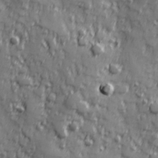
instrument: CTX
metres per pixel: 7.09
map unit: Hve
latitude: 25.3481
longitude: 146.8030
